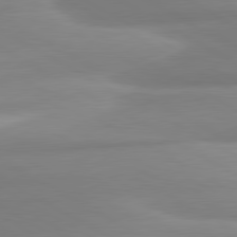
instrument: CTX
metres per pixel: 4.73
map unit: lApd
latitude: 80.6301
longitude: -175.6694
